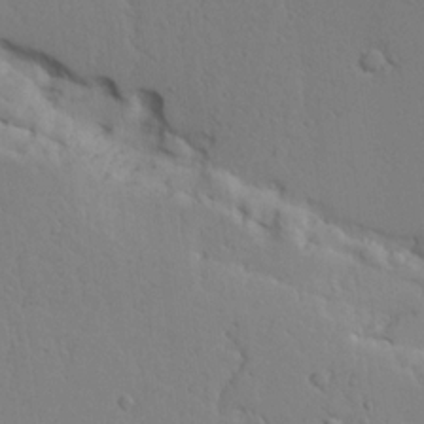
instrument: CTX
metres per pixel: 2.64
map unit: Ave
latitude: 17.4804
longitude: -128.8380
